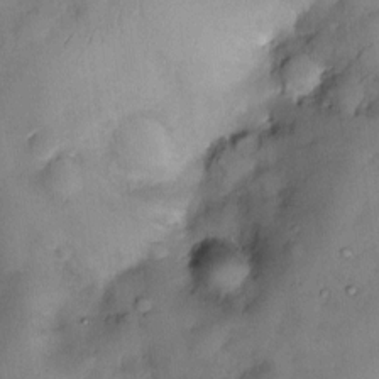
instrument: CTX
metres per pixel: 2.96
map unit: Nve
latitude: -22.8030
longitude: -138.8002
